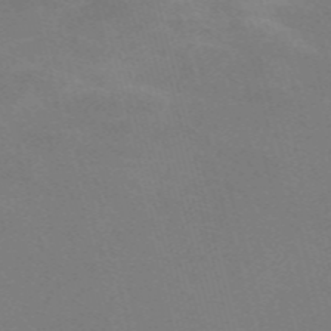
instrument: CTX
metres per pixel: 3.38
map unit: Nve
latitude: -58.3873
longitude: 63.4832
